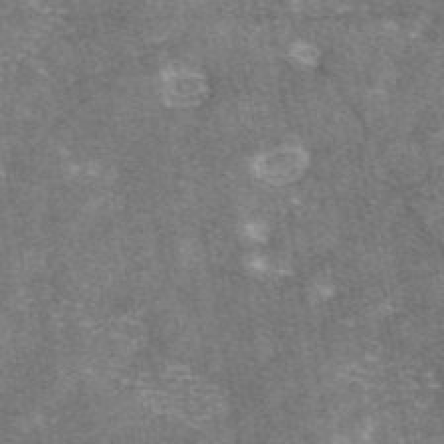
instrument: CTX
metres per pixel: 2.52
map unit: eAb
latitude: 47.0459
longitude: 121.1431
